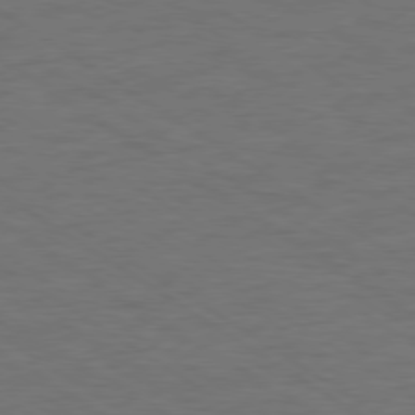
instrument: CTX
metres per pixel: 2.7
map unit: Ap
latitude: -79.5966
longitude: -52.8002
